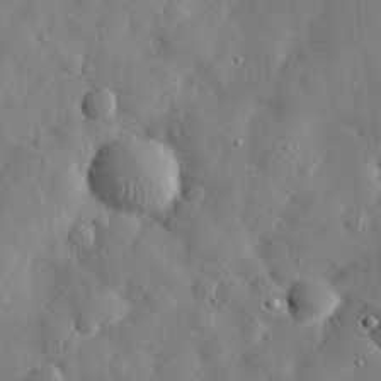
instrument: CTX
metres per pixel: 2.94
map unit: eHh
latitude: 30.3845
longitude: -73.4049
